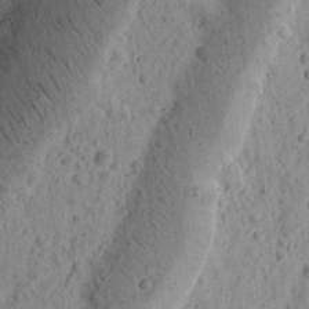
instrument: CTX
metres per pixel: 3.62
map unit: eHh
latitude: 12.3278
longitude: -74.1011
